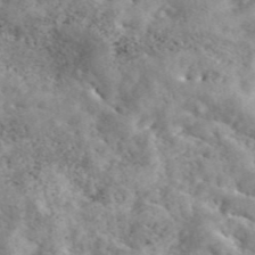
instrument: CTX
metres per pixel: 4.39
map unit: eAb
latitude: 45.5749
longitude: 128.3306
